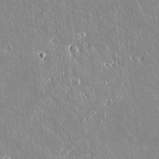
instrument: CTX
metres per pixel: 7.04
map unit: lAvf
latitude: 14.7436
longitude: -128.9325
